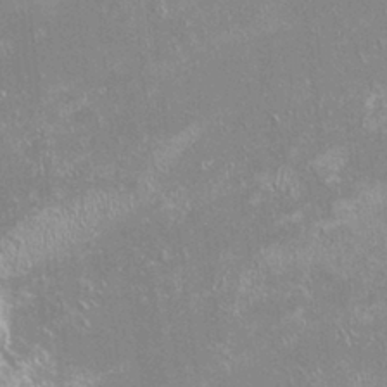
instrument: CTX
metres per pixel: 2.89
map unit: HNhu
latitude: -0.5385
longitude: 4.2550
